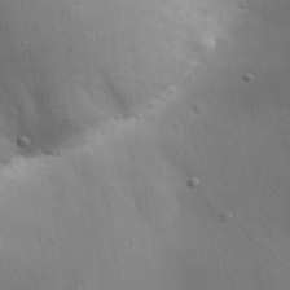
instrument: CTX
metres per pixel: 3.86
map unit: Aa
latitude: 30.9514
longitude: -144.9891
